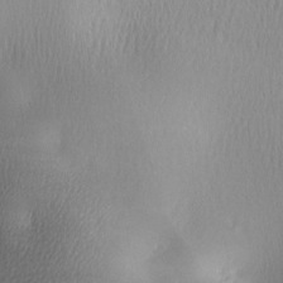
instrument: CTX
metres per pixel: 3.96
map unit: lAa
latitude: -4.8219
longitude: -121.0081
